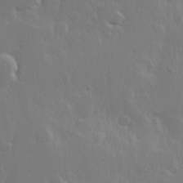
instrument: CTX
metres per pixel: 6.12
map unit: Hve
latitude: 23.1214
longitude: 145.5021
